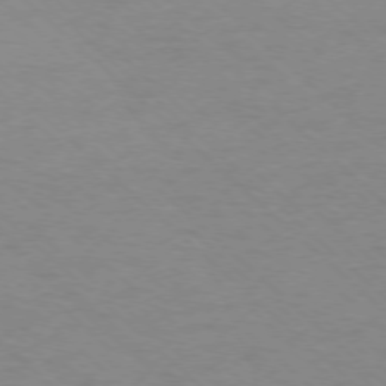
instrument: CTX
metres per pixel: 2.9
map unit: Ap
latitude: -77.1620
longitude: -77.5371
